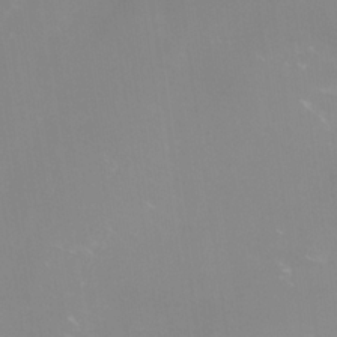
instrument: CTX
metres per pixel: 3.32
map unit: HNhu
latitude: -27.1053
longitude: 74.1039
